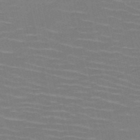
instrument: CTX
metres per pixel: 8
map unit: HNb
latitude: -51.0108
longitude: -45.2726
